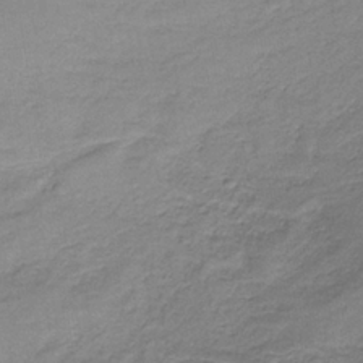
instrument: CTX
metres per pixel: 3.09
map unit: lHb
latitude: -35.9178
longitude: 62.4251
